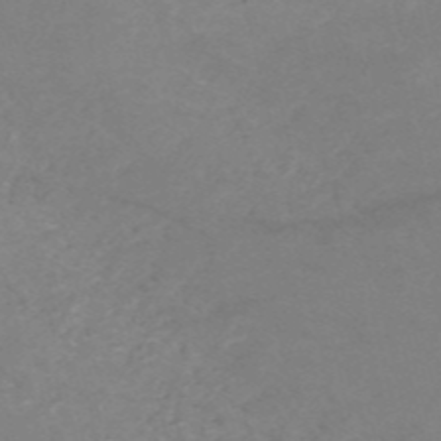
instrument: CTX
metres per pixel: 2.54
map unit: HNb
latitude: -54.2740
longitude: -45.6127
